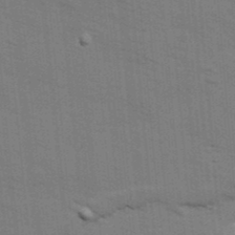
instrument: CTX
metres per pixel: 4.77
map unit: Ave
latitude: 13.3293
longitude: -102.2144
